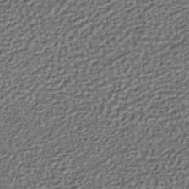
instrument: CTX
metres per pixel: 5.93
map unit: HNhu
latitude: -45.3132
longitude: 106.2362
